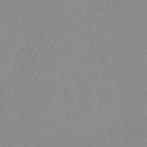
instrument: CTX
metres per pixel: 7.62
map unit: Ht
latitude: -14.4818
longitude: -53.4805
